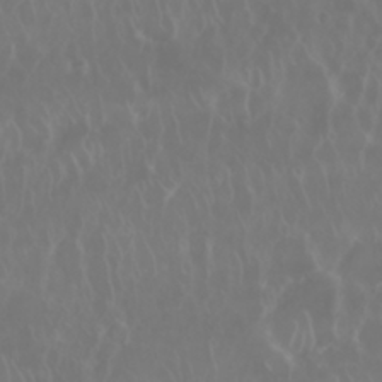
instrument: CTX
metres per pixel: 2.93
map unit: Nhu
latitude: 28.9136
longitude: -62.8947
